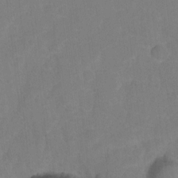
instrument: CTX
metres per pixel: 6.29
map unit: Hto
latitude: 5.8016
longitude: -30.5735
